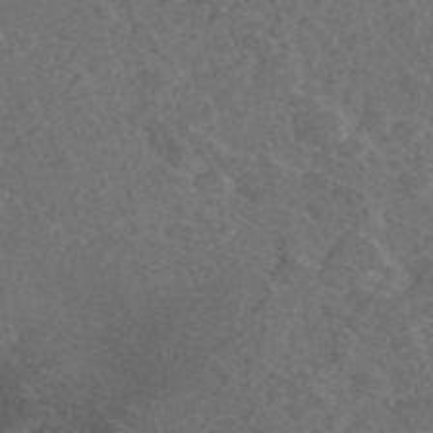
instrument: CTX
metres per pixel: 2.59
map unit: eAb
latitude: 46.4223
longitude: 114.1417
